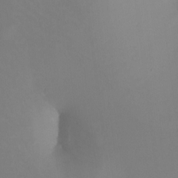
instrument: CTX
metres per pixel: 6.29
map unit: Ht
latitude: -12.0472
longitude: -47.8206
